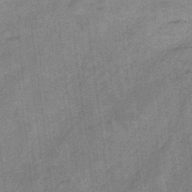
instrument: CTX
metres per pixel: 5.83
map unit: HNb
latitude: -34.2739
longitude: 57.2187
